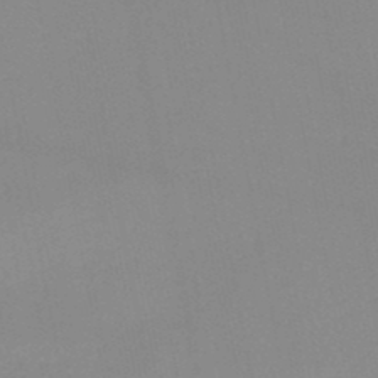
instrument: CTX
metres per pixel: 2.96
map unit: HNb
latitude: -49.6155
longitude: -40.7624
